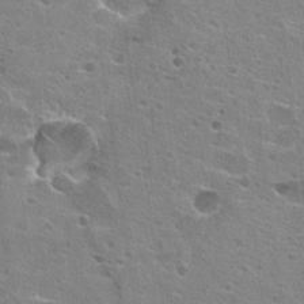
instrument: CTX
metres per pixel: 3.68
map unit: Hto
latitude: 23.4426
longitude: -42.6680
